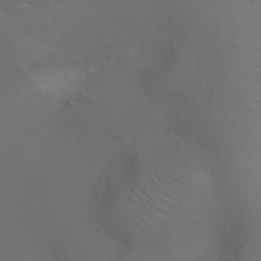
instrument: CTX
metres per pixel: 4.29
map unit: Ht
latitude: -3.0108
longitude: -18.1389
